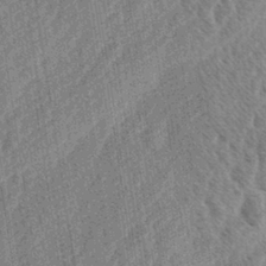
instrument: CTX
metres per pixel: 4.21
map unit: lAa
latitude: -3.2753
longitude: -129.3104
